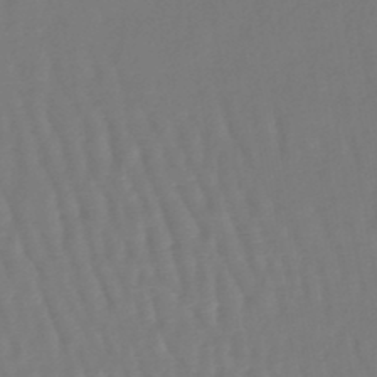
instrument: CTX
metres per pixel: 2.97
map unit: lHb
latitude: -45.5399
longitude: 76.5763
